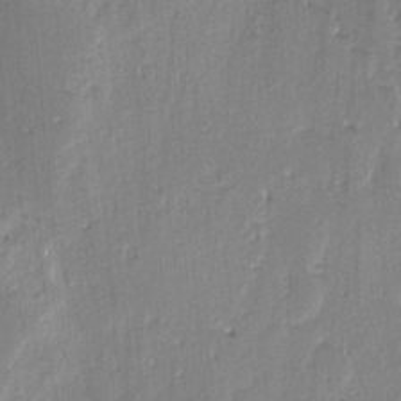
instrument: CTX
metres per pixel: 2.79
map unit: lAvf
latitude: -4.7652
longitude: -113.5749
